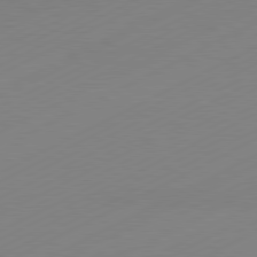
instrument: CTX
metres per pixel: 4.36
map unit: Hpe
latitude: -81.7856
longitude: 13.4455
